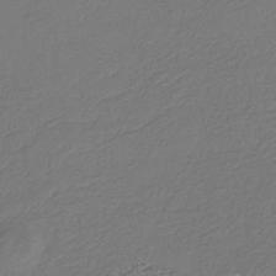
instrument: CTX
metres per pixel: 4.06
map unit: eHb
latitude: -30.1228
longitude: 67.5399
